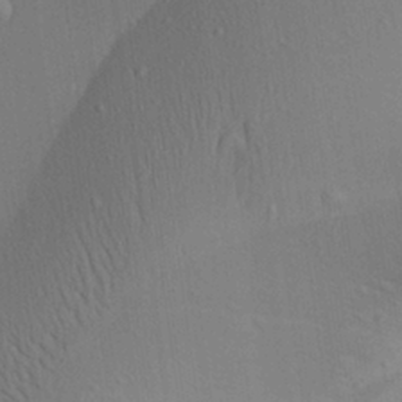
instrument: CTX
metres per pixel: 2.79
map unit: Aa
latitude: 27.0836
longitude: -137.2726
